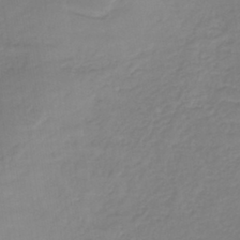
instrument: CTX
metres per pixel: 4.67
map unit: lHb
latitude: -41.0108
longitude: 68.0094
